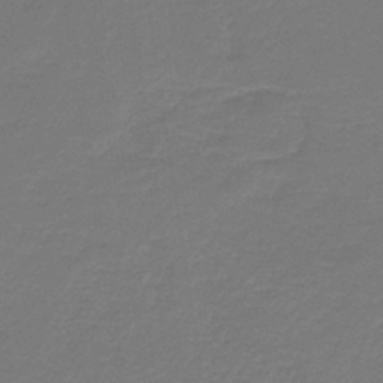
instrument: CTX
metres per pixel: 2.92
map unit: HNb
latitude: -38.0283
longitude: 55.1053
